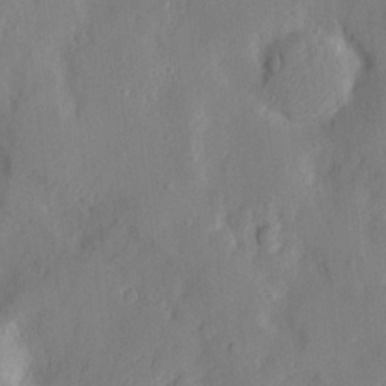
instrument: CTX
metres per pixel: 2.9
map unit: Nhu
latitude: -5.1998
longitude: -150.1577
